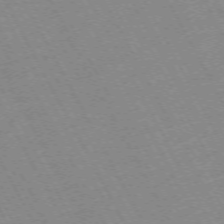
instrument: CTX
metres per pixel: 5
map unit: Hpe
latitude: -72.2550
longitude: 10.8219
